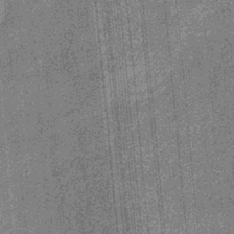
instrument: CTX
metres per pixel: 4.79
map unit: eHb
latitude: -32.7652
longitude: 73.8233
